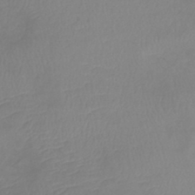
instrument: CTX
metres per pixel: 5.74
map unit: lHb
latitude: -40.8786
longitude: 74.2740
